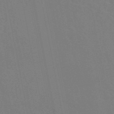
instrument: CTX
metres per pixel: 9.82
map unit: eAb
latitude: 45.7827
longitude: 121.1242
